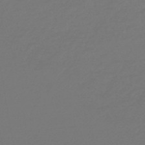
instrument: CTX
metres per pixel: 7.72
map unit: lHb
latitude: -43.8989
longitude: 76.0472
